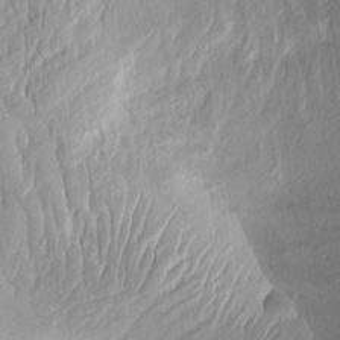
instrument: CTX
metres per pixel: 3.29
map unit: Aa
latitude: 8.7246
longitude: -131.5372
